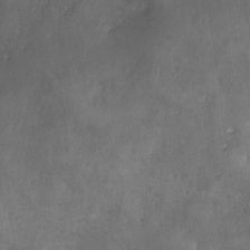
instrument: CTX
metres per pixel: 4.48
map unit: Ave
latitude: -7.3320
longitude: -119.8772
